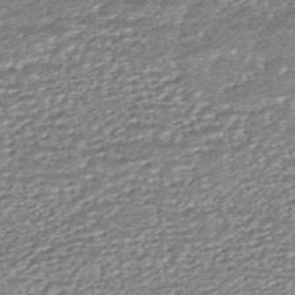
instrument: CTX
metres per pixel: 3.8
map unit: HNhu
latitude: -45.5777
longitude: 105.5966
